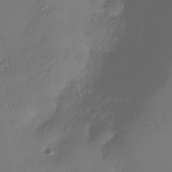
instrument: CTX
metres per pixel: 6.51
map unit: Nhe
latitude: -35.7855
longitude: -144.3845
